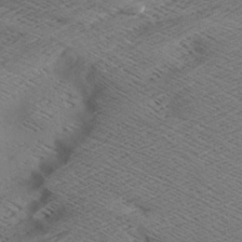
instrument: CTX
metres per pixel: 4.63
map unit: Aa
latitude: 7.7261
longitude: -140.5545
